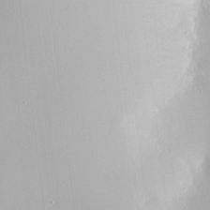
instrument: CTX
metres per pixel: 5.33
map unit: HNhu
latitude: 3.9906
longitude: 5.4832
